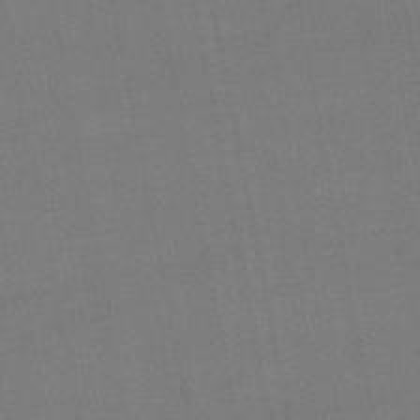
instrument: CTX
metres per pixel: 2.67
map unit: lHb
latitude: -46.8219
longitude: 73.7855
